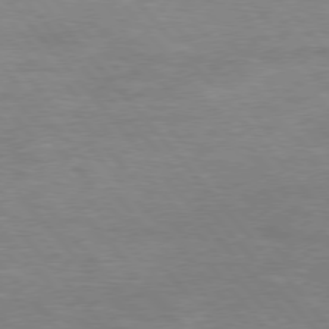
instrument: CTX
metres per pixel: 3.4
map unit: Hpe
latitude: 76.1389
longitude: -151.6694
